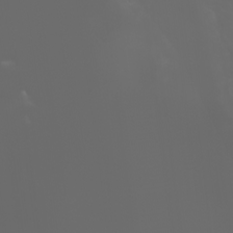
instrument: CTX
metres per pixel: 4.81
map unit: Htu
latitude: -1.4077
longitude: -75.0458
